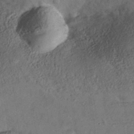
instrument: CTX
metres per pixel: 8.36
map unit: Nhe
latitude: -36.7652
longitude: -177.0458
